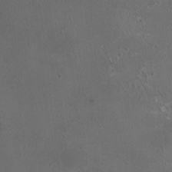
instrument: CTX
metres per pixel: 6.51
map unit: HNhu
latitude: 5.8772
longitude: 10.0850
